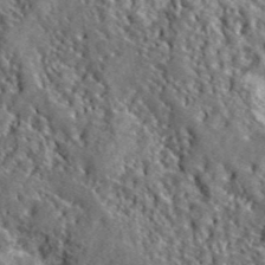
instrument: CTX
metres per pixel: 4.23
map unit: lHvf
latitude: 41.5371
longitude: -89.3671
